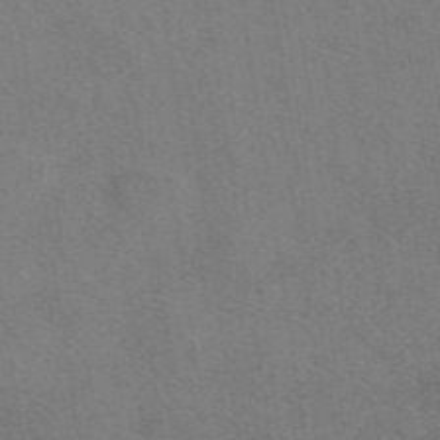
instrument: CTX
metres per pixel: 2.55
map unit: eAb
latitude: 48.4790
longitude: 115.2376
